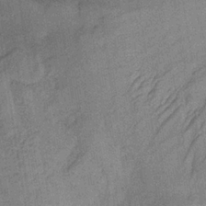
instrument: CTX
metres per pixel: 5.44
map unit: lHb
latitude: -35.0486
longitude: 71.1053
